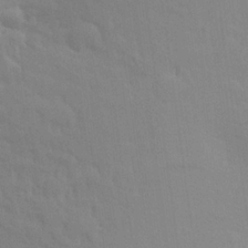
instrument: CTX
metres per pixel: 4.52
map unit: Aa
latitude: 24.1011
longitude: -145.6127
